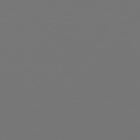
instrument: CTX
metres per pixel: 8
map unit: Hpe
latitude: 75.4993
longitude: -130.0255
